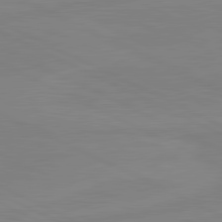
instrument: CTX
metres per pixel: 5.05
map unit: lApd
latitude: 81.3104
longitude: -177.4048
